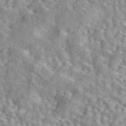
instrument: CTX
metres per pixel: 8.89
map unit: eAb
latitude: 44.2522
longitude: 112.7274
